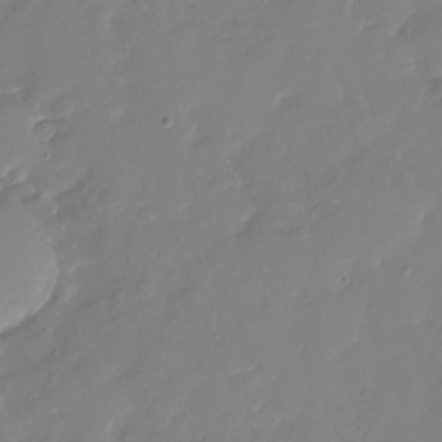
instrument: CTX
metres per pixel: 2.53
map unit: Nhu
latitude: -28.0661
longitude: -77.9150
